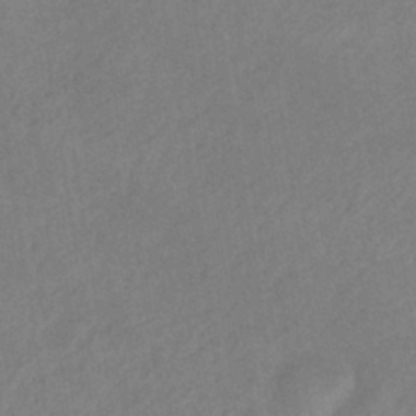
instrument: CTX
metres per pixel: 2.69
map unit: lHb
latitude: -36.9730
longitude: 72.1794
